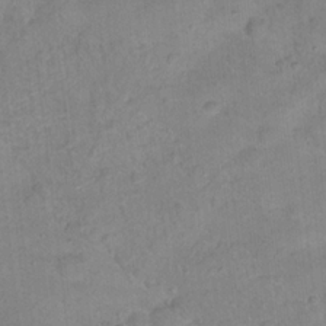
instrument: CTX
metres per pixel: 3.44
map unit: Hto
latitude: 17.8205
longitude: -39.1592
